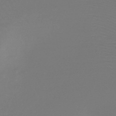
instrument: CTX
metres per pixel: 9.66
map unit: HNb
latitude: -47.1431
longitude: -43.4238
